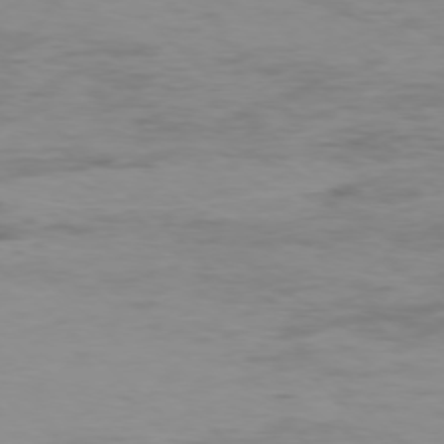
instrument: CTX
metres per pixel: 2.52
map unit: Ap
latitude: -76.4251
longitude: -68.1956
